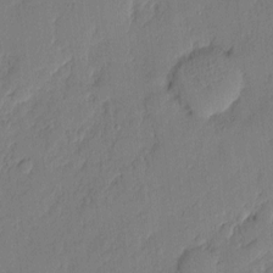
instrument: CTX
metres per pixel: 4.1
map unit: eHh
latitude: 4.3467
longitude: -75.7072
